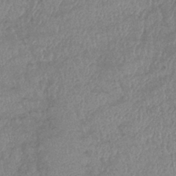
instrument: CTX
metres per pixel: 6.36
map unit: eHb
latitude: -41.0864
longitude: 80.3873
